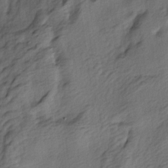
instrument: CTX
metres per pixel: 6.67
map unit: lAa
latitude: -5.0108
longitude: -123.6316
